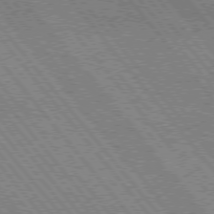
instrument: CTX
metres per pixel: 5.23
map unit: lApd
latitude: 75.2537
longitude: -49.2537
